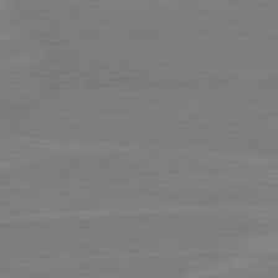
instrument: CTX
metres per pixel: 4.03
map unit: lApd
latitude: 80.5546
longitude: 168.8219
